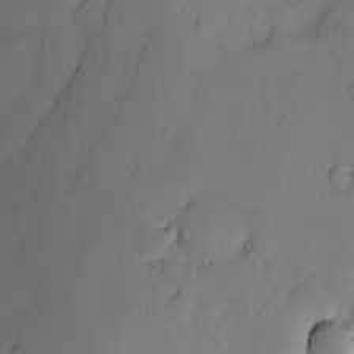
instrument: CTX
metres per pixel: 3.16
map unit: Nve
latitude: -8.2928
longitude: 173.7855
